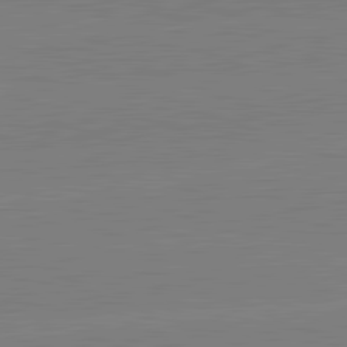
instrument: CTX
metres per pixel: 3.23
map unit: lApd
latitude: 82.2900
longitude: -158.4412
